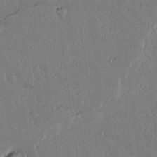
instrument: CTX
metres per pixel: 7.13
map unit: lAvf
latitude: 14.8002
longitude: -127.4427
